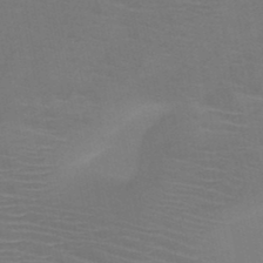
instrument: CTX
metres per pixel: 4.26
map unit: HNb
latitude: -47.1620
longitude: -44.6679
